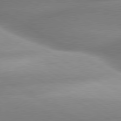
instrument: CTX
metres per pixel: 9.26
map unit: lApd
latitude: 80.0444
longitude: -157.4615
